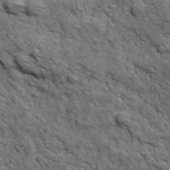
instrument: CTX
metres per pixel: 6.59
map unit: Ave
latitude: 18.9891
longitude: -134.3089
